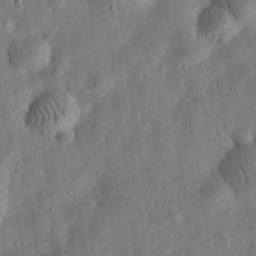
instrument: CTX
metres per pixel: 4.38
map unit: eHh
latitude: 32.6302
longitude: -75.1025
